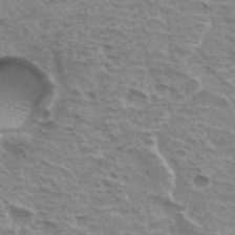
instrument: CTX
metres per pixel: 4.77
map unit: Hto
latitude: 33.4426
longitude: -44.9325
